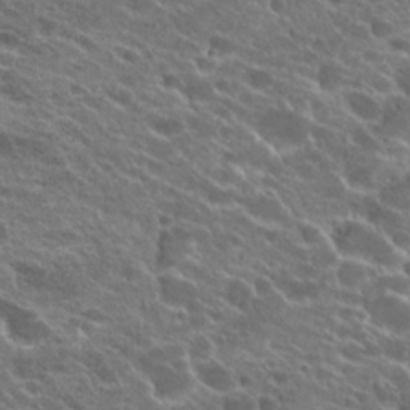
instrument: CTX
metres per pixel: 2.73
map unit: Hto
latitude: 23.2915
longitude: -38.0444
